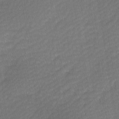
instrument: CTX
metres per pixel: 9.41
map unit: Ave
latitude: -0.6519
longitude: -113.8016
